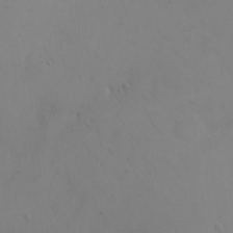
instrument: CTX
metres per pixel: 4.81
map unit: eHh
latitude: -9.4832
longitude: -65.8772
